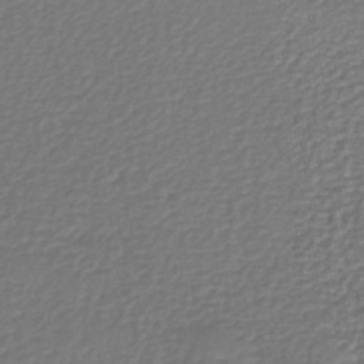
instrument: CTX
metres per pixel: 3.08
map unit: eHb
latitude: -43.7855
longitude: 81.5966
